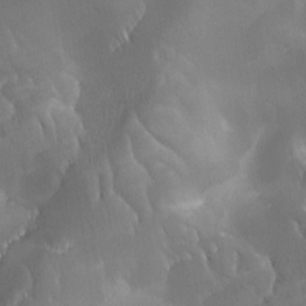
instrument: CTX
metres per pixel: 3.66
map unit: Ave
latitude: -7.7666
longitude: -122.6113
